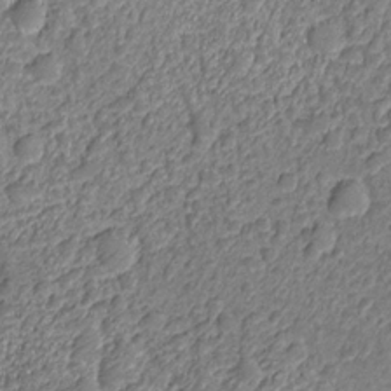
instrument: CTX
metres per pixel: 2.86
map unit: Nhu
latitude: -12.4251
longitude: -23.1214
